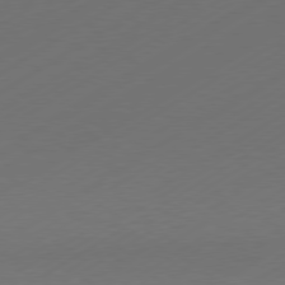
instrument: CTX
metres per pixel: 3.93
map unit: Hpe
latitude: -80.8219
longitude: 14.8786
